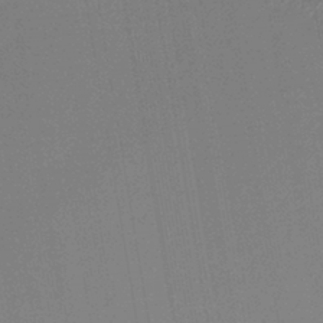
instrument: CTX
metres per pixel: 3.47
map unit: lHb
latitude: -41.5021
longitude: 78.1039
